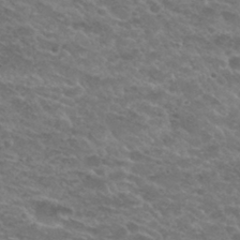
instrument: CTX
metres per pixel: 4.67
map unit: Hto
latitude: 30.1200
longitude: -48.3089
